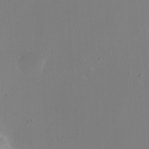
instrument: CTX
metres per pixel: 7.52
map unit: eHh
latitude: 23.6316
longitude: -66.5923
